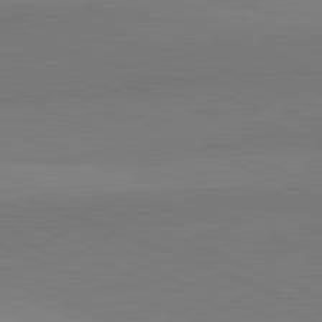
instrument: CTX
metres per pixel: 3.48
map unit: lApd
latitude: 82.1199
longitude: 137.8233
